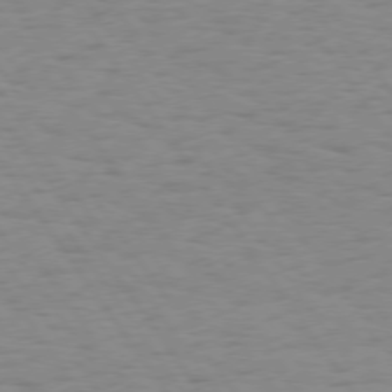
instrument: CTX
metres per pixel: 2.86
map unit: Hpe
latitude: 74.5546
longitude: -136.2145
